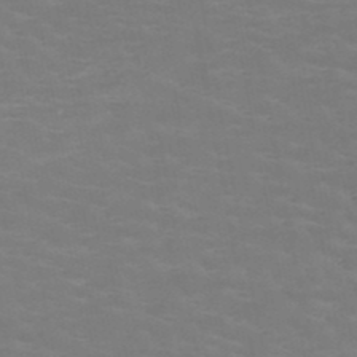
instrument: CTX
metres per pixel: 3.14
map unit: HNb
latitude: -49.2943
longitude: -46.8569
